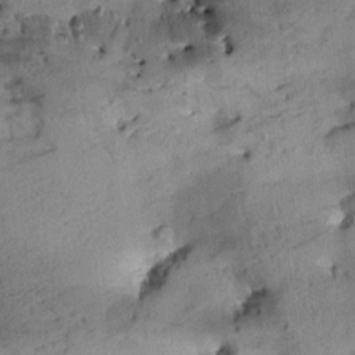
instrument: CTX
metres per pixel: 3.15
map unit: Aa
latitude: 10.6869
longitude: -143.0836
